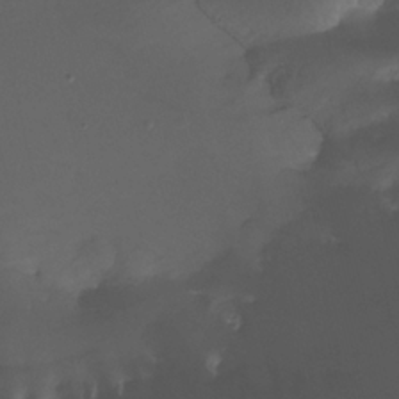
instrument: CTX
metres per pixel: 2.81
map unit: Nhu
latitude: -12.8030
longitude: -50.8569
